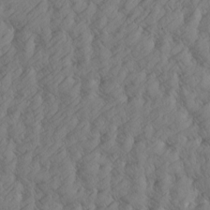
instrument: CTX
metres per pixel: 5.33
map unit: Htu
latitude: -5.0486
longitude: -176.7057
